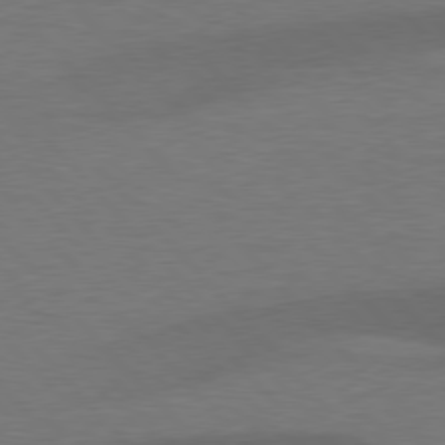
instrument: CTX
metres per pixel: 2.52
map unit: lApd
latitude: 77.4237
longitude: -58.6491
